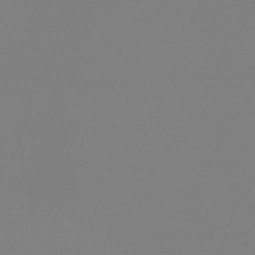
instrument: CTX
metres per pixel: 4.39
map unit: Nve
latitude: -56.9730
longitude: 62.1416
